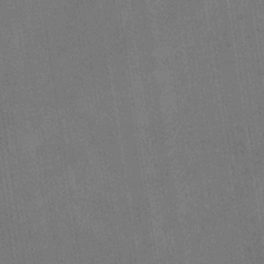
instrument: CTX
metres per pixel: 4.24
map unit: eHb
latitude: -34.7463
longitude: 73.8989
